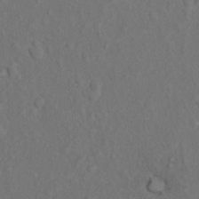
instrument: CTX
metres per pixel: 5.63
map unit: Nhu
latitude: 10.5168
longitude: -26.1767
